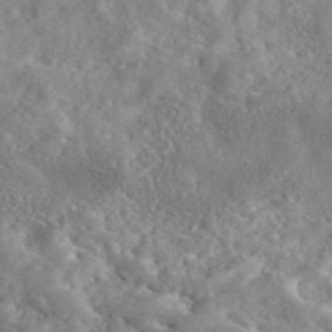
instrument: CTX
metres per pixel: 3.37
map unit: eAb
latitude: 45.3104
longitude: 128.7085
